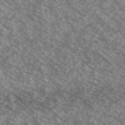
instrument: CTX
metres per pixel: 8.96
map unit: Ave
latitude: 38.9325
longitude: -111.0270
